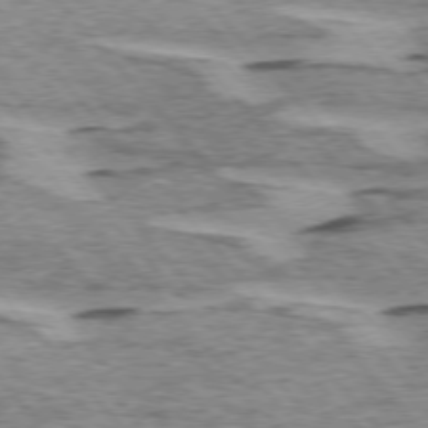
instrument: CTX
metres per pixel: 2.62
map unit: lApd
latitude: 75.1781
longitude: -77.8394
